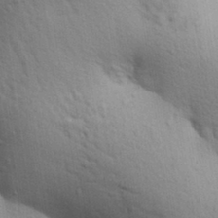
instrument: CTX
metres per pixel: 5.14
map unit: Aa
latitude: 29.7638
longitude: -147.6316
